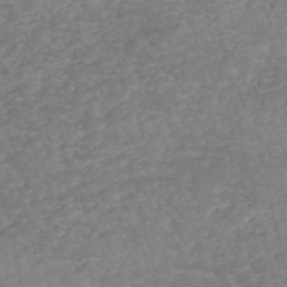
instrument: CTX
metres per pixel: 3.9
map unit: eHh
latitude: -55.1431
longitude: -90.5357
